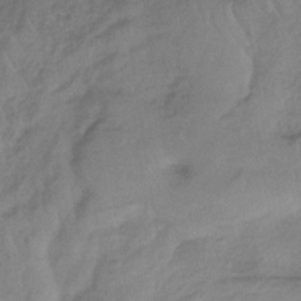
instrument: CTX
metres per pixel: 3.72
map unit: lHb
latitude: -33.4455
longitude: 64.8597
